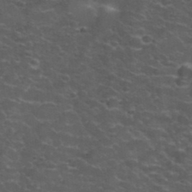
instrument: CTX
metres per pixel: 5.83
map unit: Hto
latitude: 33.4993
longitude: -50.4790
